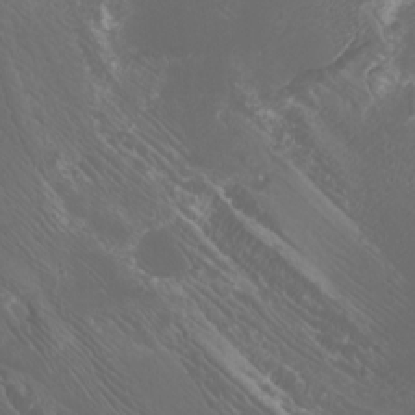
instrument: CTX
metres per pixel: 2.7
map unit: Nhu
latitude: -7.0108
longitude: -75.2915
